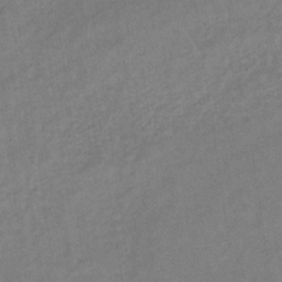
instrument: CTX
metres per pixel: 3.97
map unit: lHb
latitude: -33.6155
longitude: 65.0487
